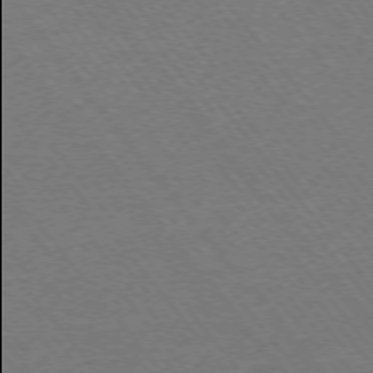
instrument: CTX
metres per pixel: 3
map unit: Ap
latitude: -75.1809
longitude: -81.9906
